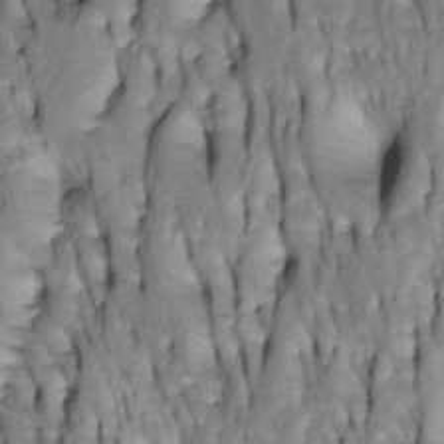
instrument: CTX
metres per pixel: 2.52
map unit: Htu
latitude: -4.4062
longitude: 150.5384
